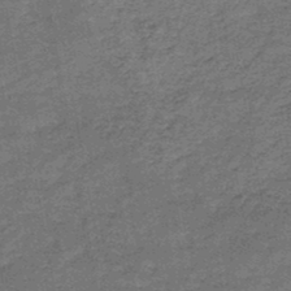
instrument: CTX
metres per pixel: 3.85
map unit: HNb
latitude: -46.5196
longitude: -36.5357
